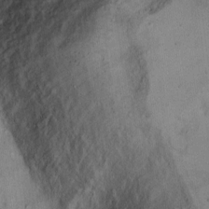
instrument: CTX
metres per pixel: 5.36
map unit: Ht
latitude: 5.1781
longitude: -37.4049
